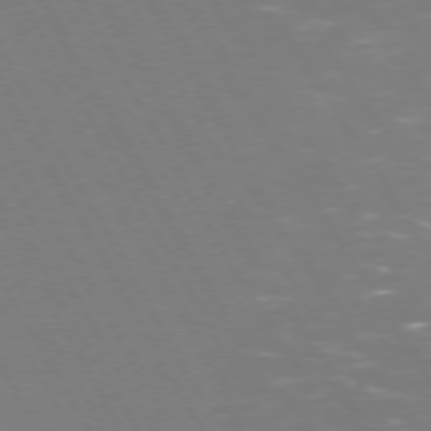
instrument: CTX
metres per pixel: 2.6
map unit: Hpe
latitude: 72.8569
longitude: -127.2537
